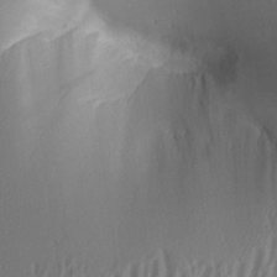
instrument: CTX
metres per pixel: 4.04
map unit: Aa
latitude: 26.6491
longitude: -133.8205
